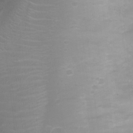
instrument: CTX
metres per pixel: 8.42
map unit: Ht
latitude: -2.6140
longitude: -16.6868
